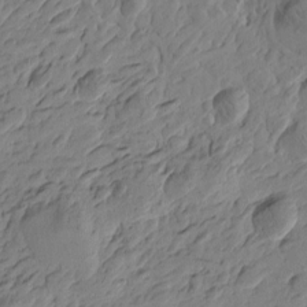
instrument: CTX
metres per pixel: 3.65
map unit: Htu
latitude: -3.6532
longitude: -178.4412
